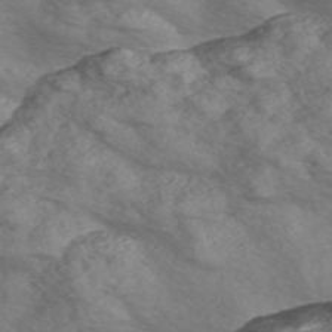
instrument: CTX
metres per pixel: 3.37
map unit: Nve
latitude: -56.9353
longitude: 54.8597
